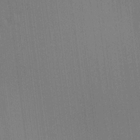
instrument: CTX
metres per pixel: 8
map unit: HNhu
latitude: 9.6883
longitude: 14.8975
